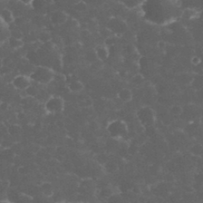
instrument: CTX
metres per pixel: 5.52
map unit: eHh
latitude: 33.3482
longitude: -63.9150
